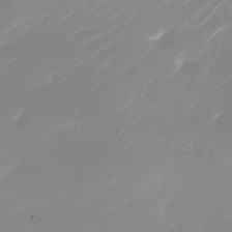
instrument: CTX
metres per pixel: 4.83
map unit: Nhu
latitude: -29.6911
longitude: -70.6112
